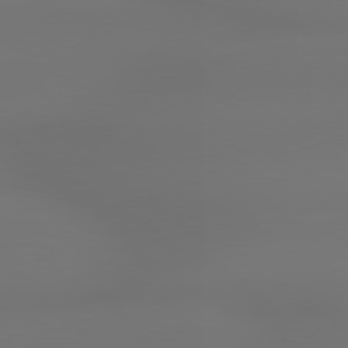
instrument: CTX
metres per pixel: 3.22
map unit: lApd
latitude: 79.2726
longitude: -137.5371
